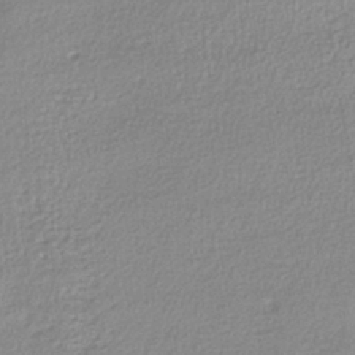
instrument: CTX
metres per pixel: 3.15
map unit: lHb
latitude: -40.3117
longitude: 69.3509
